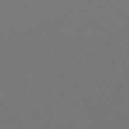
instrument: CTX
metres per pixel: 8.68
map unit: Ap
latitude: -76.2739
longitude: -78.8380
